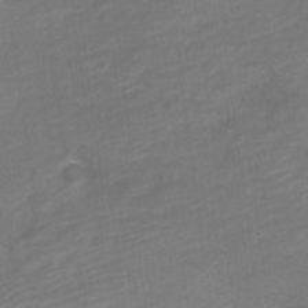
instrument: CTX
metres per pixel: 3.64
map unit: Nve
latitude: -18.5385
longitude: 109.3321
